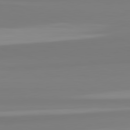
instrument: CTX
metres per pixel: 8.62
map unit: lApd
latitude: 82.4978
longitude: 172.6140
